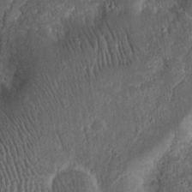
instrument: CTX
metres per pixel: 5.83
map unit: Nhu
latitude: 13.5182
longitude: -74.0255
